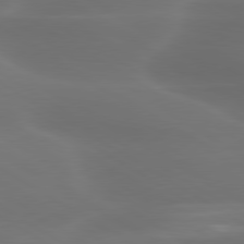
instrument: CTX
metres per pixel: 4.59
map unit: lApd
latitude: 79.8584
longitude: -119.3670
